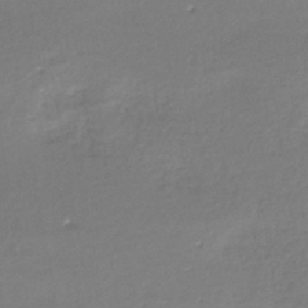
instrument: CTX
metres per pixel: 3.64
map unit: HNhu
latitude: -43.7666
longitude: 101.2375
